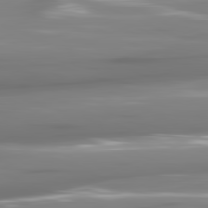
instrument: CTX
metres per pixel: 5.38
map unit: lApd
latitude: 81.4993
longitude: -142.2145
